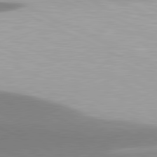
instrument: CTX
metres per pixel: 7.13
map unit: lApd
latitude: 81.1970
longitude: 161.7100
